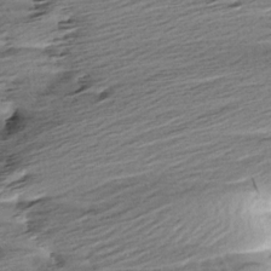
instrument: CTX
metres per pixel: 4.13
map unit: Aa
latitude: 6.5546
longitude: -137.2726
